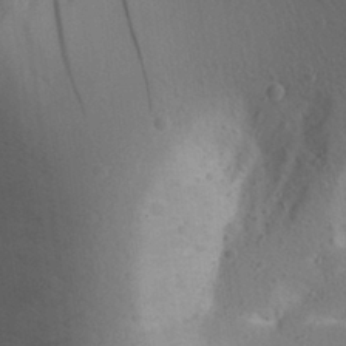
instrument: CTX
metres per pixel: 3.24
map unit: Aa
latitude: 28.3467
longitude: -145.1970
